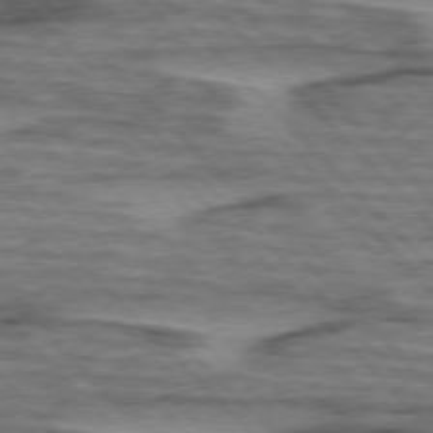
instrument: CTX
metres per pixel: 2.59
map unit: lApd
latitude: 76.5168
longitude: -77.7638
